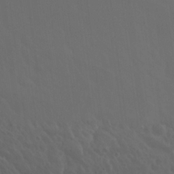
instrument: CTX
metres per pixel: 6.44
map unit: Nhu
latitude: 22.8758
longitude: -66.3089
